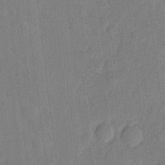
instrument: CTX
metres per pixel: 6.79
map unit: eHh
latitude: 5.0458
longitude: -72.6113
